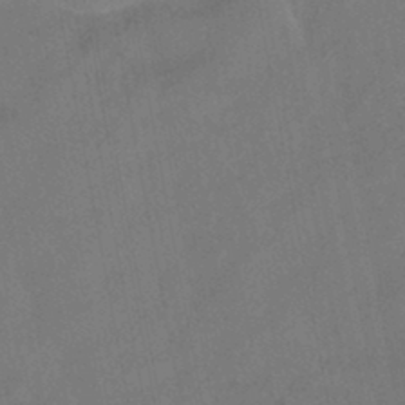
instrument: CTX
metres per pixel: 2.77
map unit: HNhu
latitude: -41.3321
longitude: 103.2754
